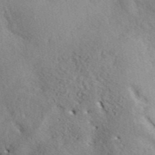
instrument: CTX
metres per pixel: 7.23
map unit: ANa
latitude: 42.0255
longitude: 52.2928
